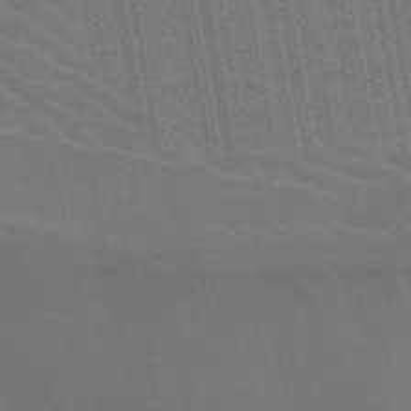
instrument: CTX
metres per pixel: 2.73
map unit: HNb
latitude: -47.6344
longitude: -46.6869
